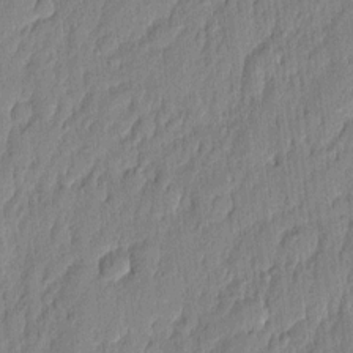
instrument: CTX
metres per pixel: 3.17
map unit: eHh
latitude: 5.1025
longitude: -76.6679
